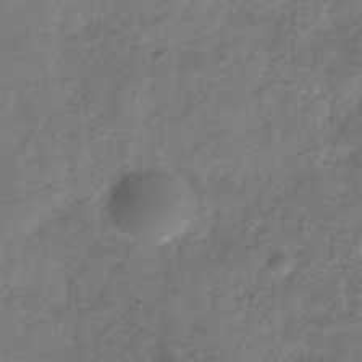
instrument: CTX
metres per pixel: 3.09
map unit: Hve
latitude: -32.6708
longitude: 89.7855
